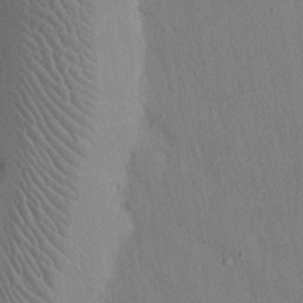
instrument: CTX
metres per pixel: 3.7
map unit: Nhu
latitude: 27.1214
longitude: -69.6694
